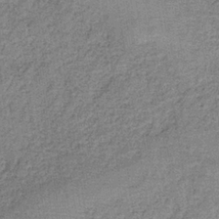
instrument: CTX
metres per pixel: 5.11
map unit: HNb
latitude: -34.9731
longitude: 54.3306
